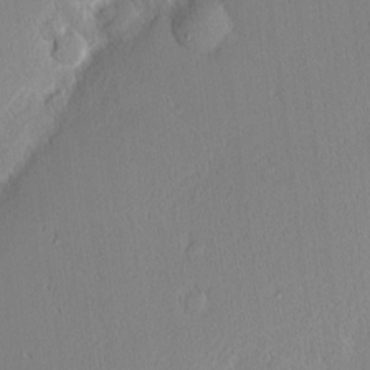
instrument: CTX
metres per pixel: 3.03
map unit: Nhu
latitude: 1.9150
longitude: -77.3292
